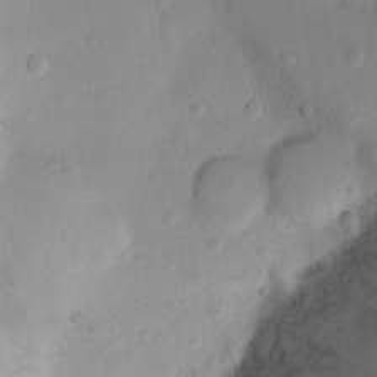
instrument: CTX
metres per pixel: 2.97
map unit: Ht
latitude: -8.2361
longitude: -21.7072
